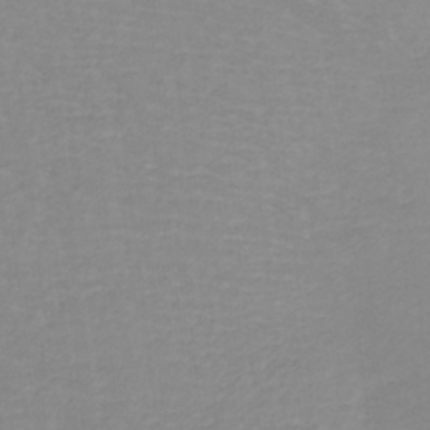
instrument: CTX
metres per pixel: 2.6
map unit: lHb
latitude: -40.1417
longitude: 65.5210
